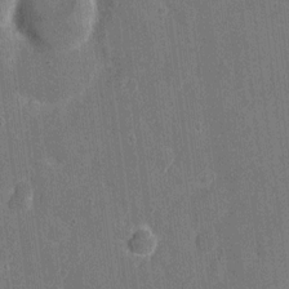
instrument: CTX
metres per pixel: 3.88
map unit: eHh
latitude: 6.5168
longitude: -67.9717
